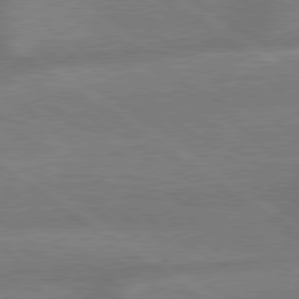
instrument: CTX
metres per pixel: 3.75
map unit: lApd
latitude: 79.4805
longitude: -164.6868
